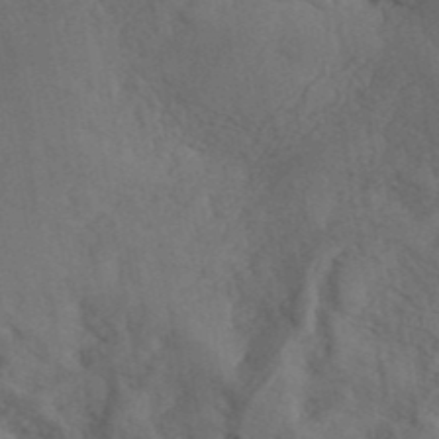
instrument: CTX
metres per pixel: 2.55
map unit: ANa
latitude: 41.4804
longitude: 51.2942
